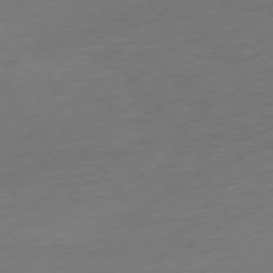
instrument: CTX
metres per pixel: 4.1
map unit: Ap
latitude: -76.1984
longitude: -64.2711
